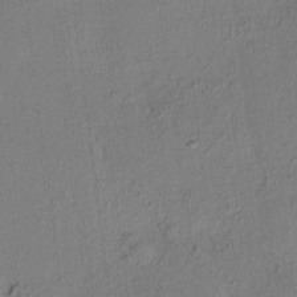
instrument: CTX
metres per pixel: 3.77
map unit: HNhu
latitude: 7.8205
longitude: 15.2754
